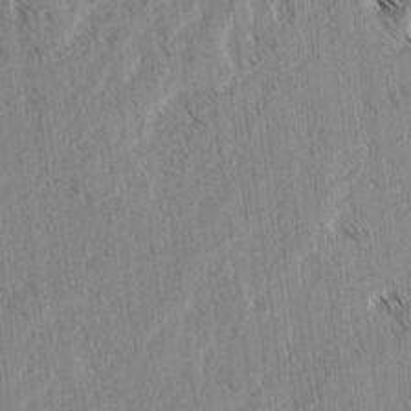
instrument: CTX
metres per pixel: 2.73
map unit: lAvf
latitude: -3.8989
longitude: -114.0255
